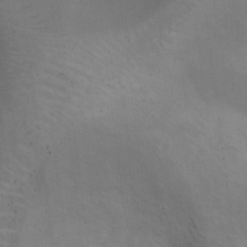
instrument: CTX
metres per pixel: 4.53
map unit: Ht
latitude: 13.1403
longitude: -41.2914
